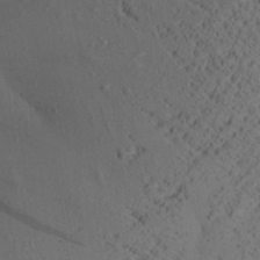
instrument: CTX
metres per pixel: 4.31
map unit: Aa
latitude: 27.8206
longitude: -131.0837
